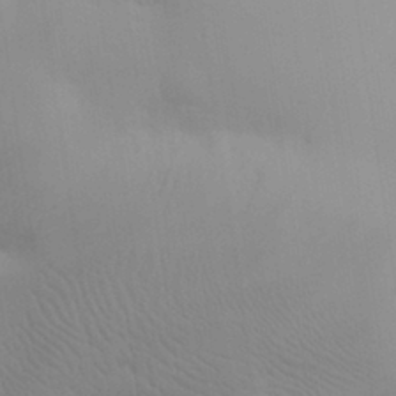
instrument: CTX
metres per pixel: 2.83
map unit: eHh
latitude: 30.7625
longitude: -70.0633
